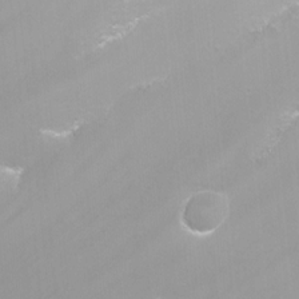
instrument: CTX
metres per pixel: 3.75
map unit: Nhu
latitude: -7.8989
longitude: -74.8758
